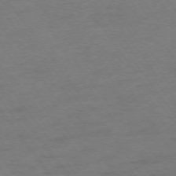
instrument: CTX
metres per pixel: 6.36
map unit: Ap
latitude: -75.2943
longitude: -73.5560
